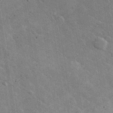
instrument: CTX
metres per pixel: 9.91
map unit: lHvf
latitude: 35.4237
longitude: -92.1955
